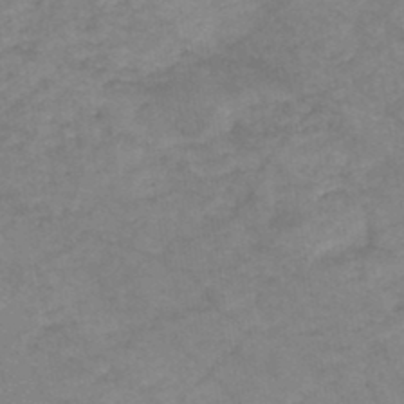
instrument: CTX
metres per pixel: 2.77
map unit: HNb
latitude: -46.5573
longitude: -37.1403
